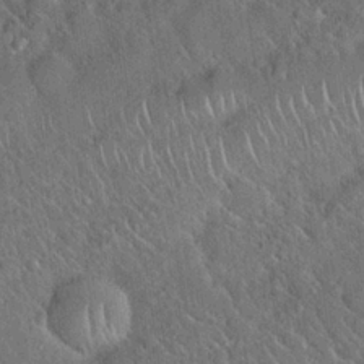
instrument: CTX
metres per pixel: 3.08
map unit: Hto
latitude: 19.7071
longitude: -52.5168
